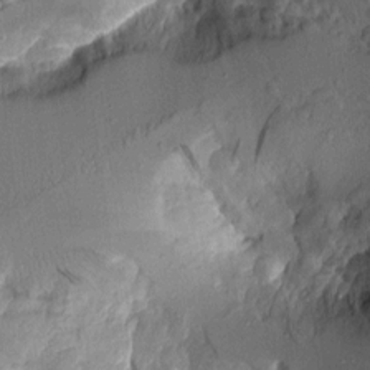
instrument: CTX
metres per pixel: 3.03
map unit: Aa
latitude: 9.3104
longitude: -127.8017
